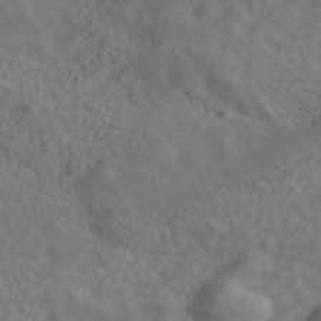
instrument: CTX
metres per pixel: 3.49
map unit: ANa
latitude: 42.0255
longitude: 14.5196
